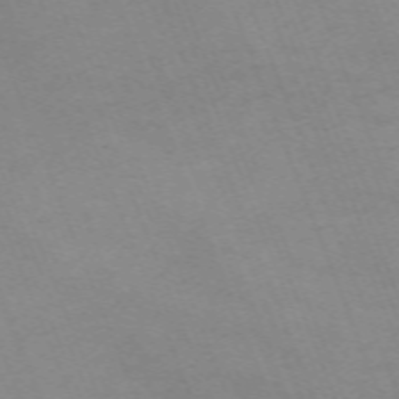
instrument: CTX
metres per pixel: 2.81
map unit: Nhu
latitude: -67.8422
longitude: 40.1983
